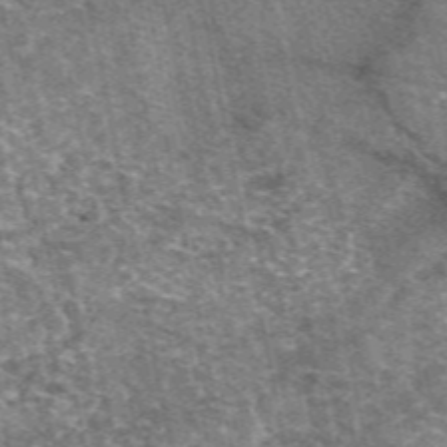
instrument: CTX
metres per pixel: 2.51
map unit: eAb
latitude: 50.3467
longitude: 113.5588
